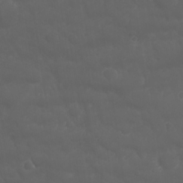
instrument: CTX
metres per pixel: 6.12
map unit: Nhu
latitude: 23.4237
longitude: -61.6316
